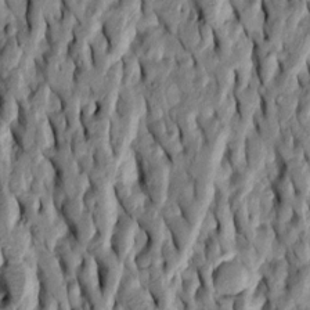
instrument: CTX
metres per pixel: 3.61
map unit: Htu
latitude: -3.6154
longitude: 156.3306
